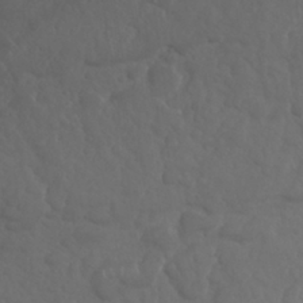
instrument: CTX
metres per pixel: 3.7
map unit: Nhu
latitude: 24.7624
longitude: -61.8016
